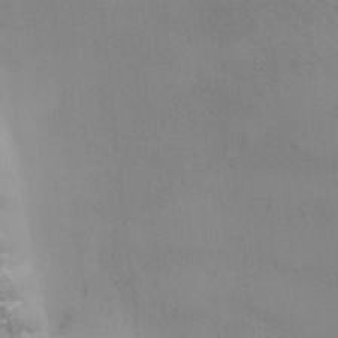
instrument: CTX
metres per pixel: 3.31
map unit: Ave
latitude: -6.9730
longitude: -120.9136
